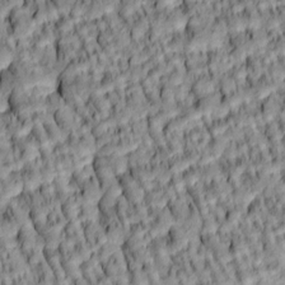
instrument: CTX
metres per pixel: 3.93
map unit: lAa
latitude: 5.6694
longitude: -115.8583
